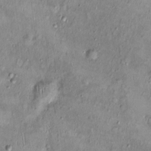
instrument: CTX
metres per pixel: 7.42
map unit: Nhu
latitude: 0.3278
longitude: -15.5183
